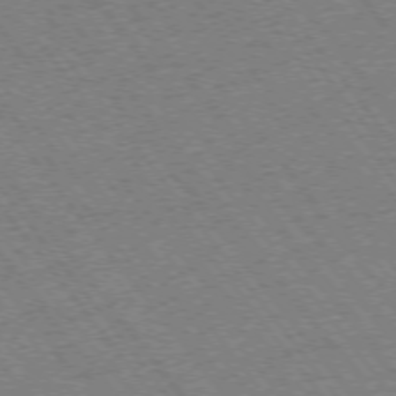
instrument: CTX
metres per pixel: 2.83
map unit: Ap
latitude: -75.3699
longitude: -87.6694
